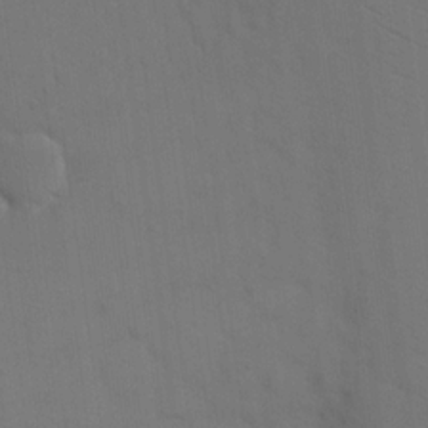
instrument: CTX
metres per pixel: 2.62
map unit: eHh
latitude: 17.8017
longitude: -66.1388
